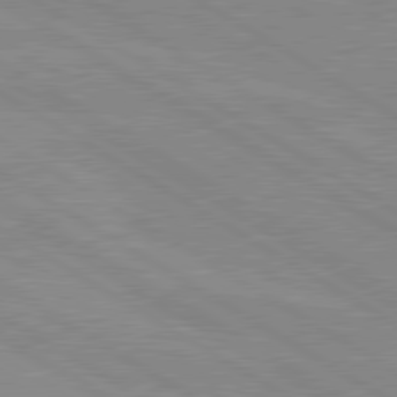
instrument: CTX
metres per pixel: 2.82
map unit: lApd
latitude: 80.0633
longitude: -126.0822
